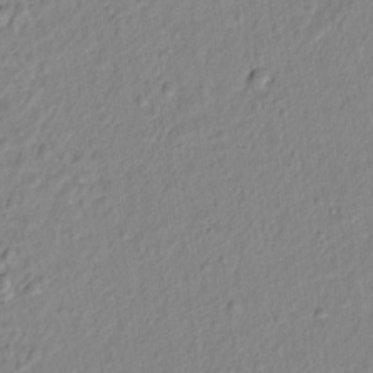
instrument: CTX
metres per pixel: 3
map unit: lAvf
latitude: 6.8569
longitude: 166.1795
